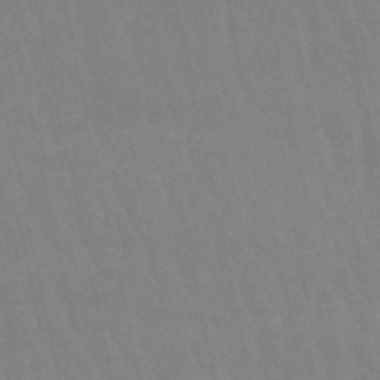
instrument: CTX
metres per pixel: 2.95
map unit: lHb
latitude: -48.5574
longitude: 72.7652
